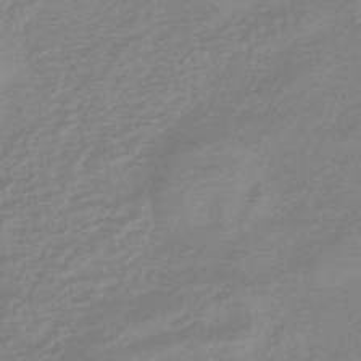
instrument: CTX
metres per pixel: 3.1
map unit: eHb
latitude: -45.4265
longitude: 82.2361
